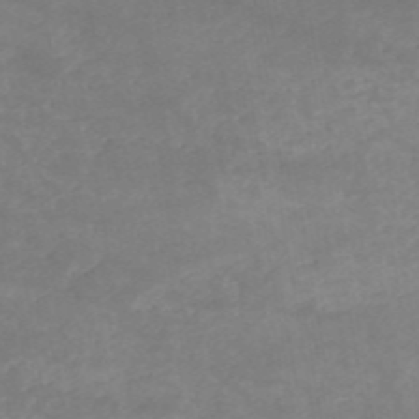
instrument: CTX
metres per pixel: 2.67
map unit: HNb
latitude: -54.3684
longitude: -34.7057
